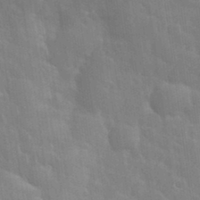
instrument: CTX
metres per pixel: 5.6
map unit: eHh
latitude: 35.0458
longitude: -61.1592
